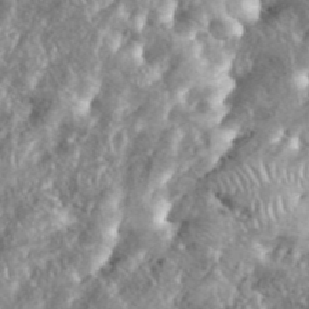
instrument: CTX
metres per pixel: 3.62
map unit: eHh
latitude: 38.6868
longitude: -56.7057
